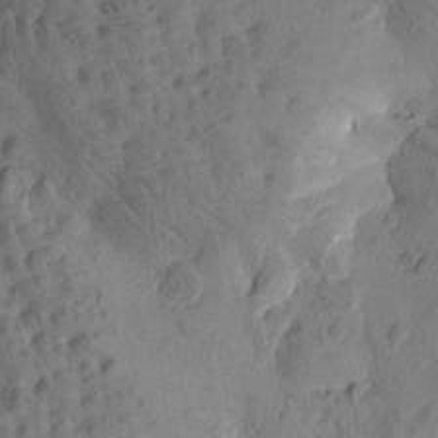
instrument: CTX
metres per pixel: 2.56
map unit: Htu
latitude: -2.8596
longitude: -176.4412
